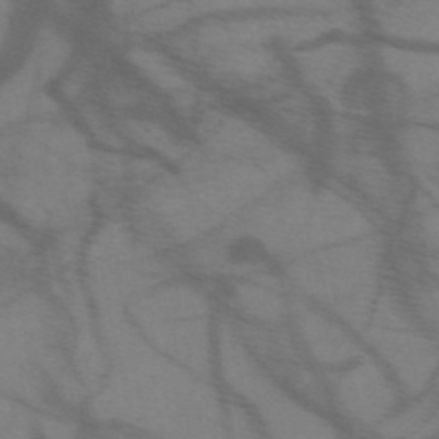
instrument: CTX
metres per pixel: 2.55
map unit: HNb
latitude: -48.6897
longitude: -40.4223
